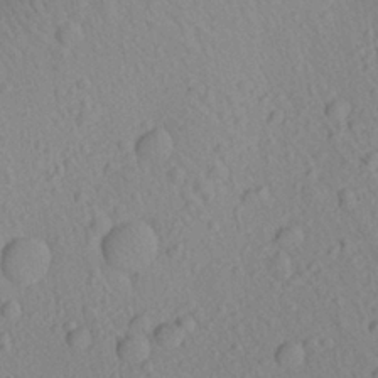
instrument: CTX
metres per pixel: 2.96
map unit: Aa
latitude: 23.0647
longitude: -139.2537
